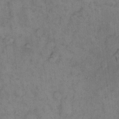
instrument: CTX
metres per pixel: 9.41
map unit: eHh
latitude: 13.5371
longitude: -63.6883
